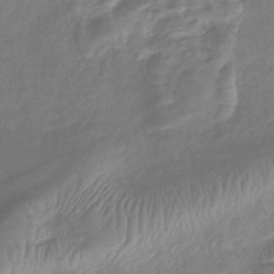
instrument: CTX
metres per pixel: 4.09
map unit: lHb
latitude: -40.8408
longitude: 78.9163
